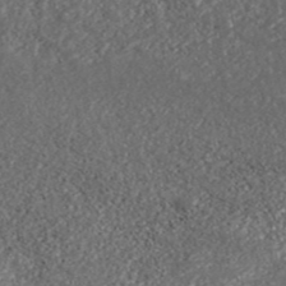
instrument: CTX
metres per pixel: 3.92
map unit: ANa
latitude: 43.8394
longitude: 36.7463
